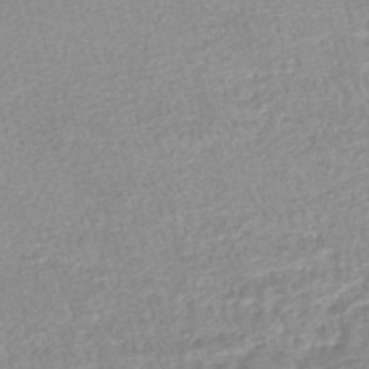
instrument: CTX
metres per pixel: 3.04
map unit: HNhu
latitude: -47.9556
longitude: 102.2928
